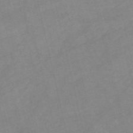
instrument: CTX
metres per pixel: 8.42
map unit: HNb
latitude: -54.5196
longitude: -49.7072
